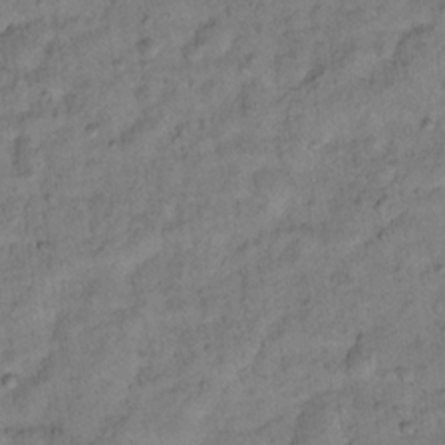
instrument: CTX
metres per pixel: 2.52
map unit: Hto
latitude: 12.5924
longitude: -36.7435
